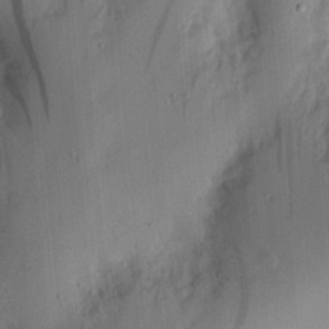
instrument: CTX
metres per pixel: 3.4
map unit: lAvf
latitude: 8.6680
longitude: 169.3320
